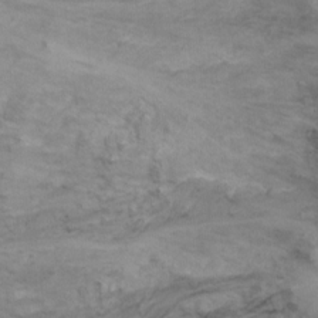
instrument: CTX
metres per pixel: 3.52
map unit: Ht
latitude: 0.4790
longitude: -32.1200
